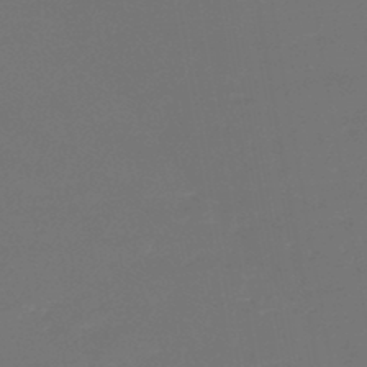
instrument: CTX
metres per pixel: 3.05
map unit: lHb
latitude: -46.0661
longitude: 60.8219
